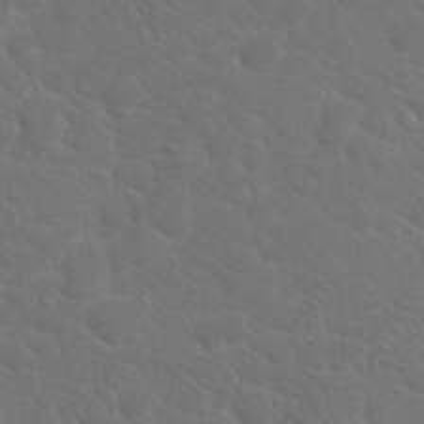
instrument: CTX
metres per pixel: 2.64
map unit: Hto
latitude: 18.9324
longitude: -36.4034
